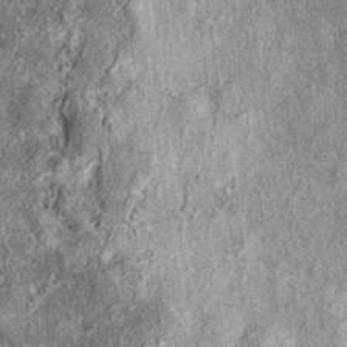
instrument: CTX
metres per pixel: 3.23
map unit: eAb
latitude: 39.1214
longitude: 106.8219
